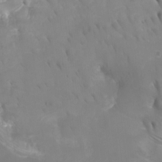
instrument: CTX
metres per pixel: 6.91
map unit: Nhu
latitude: -5.5966
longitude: -76.7624
